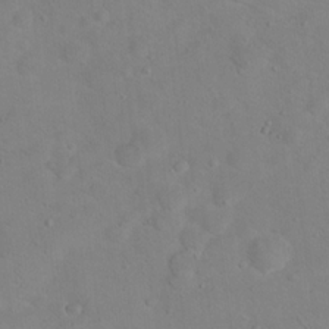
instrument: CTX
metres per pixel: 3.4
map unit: Hto
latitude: 17.8772
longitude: -39.2726
